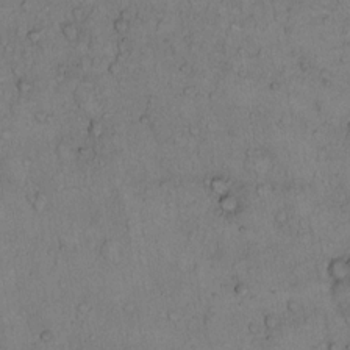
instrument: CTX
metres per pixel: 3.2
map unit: Hto
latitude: 10.4034
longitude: -58.0633
